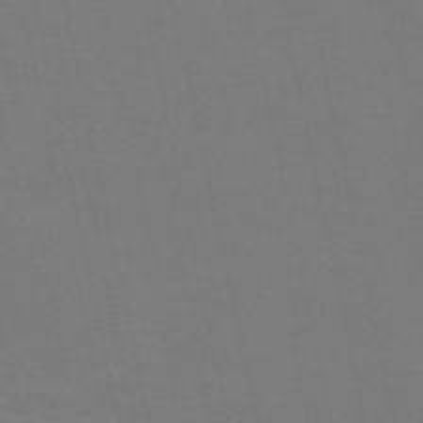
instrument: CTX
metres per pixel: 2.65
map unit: Nve
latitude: -58.4440
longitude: 60.5574
